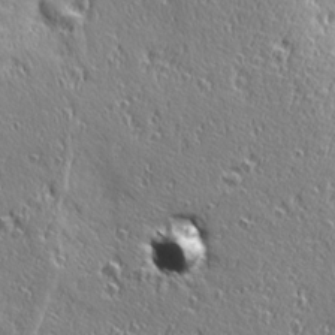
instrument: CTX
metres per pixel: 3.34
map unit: Ave
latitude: 21.0270
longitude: -135.9339
